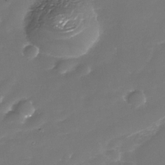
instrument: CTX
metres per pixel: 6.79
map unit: Nhe
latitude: -35.9178
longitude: -87.6127
